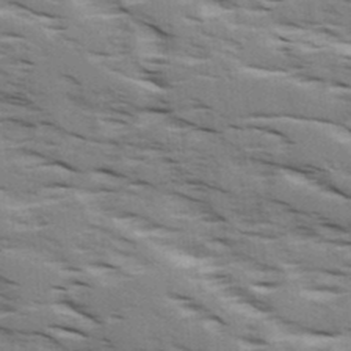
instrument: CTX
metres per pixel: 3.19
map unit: Ave
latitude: 16.4034
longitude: -129.7638
